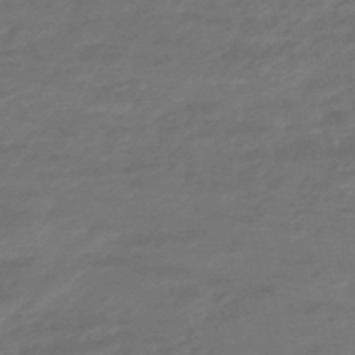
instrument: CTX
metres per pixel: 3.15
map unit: HNhu
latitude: -46.7274
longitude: 90.0094
